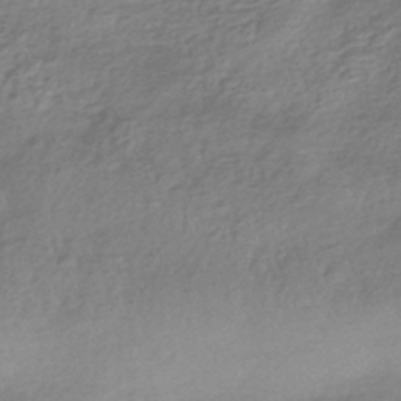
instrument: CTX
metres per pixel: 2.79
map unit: HNhu
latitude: -42.8785
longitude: 99.4265
